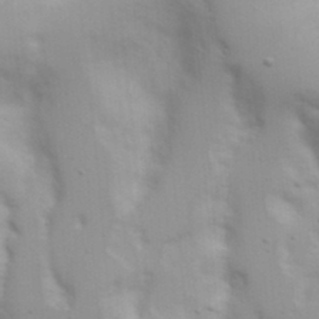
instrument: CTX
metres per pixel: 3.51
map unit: Nhu
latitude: 20.0444
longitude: -73.0648
